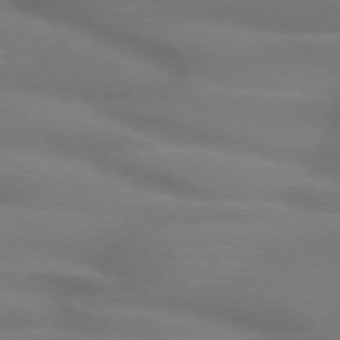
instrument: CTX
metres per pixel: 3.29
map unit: lApd
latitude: 71.9906
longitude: -50.3278
